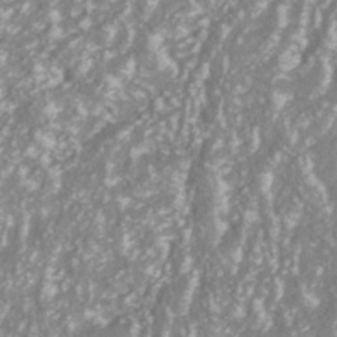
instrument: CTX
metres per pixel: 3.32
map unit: ANa
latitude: -40.7841
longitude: 102.4440
